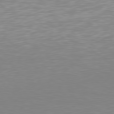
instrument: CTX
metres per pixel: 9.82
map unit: Hpe
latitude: 78.2145
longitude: -138.4601
